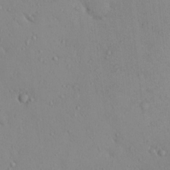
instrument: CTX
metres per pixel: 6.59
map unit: eHh
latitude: -0.0094
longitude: 18.1228
